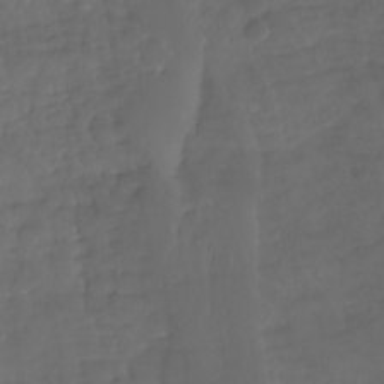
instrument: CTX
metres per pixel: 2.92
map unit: Aa
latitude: -10.8219
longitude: -68.7813
